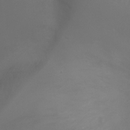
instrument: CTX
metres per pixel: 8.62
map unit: Ht
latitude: 0.7057
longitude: -20.8569
